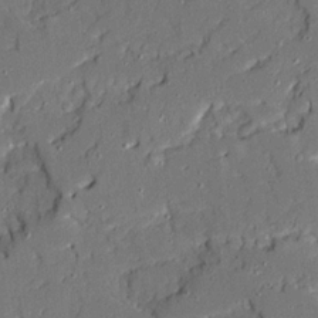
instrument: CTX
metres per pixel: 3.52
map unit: Ave
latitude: 19.2159
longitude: -128.1767
